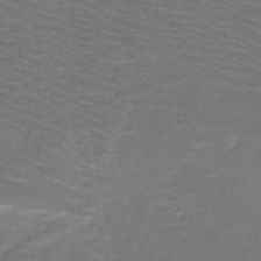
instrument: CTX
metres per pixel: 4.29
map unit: HNb
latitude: -50.4629
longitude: -48.2522
